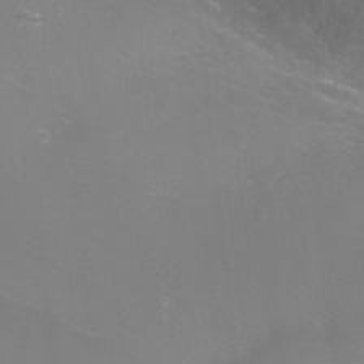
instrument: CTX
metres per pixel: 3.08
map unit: Ht
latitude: -6.1605
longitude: -28.3467
